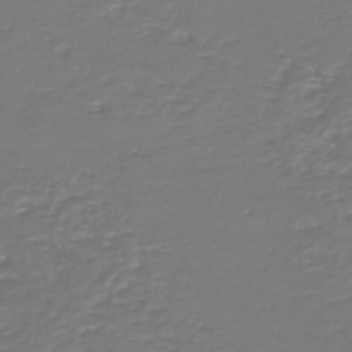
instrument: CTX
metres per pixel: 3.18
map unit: HNb
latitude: -47.5021
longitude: 52.2739
